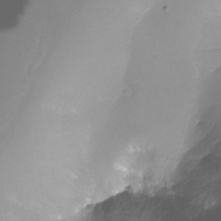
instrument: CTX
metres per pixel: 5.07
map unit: Nhu
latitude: -11.6911
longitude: -47.2159
